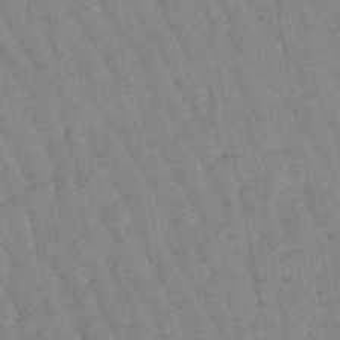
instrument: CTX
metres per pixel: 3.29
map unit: lHb
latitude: -48.3118
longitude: 78.0283
